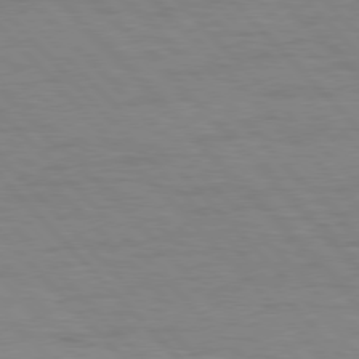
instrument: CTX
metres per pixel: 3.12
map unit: Hpe
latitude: 76.8380
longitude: -154.3089
